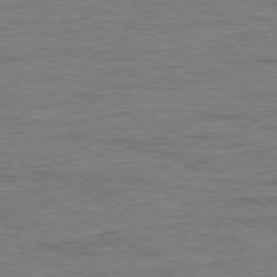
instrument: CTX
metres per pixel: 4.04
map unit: Ap
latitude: -79.4832
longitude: -83.4993
